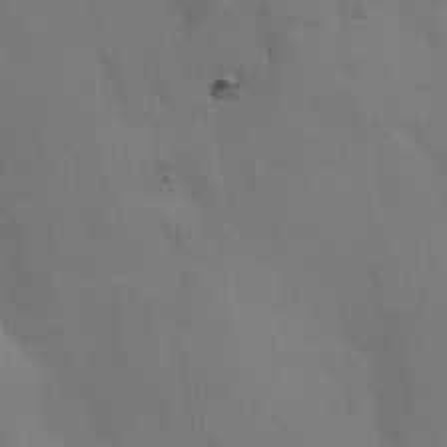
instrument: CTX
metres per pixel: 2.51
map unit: HNhu
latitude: 6.4790
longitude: -0.3656
